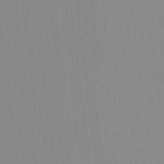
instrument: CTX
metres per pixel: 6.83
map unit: HNhu
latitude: -1.2754
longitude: -6.4790
